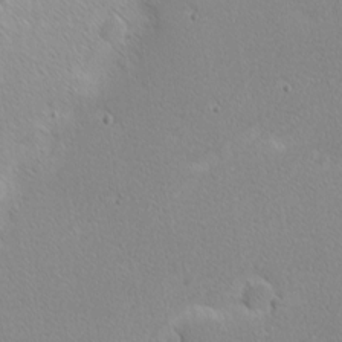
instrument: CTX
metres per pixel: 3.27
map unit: Nhu
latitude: 2.1766
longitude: -77.0836
